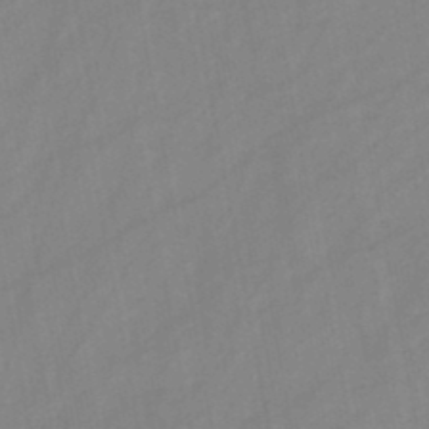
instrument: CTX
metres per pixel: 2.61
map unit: HNb
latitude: -46.4062
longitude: -38.5168
